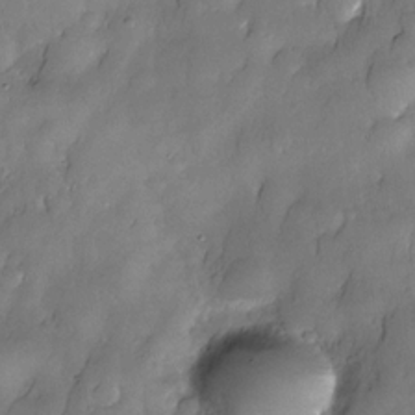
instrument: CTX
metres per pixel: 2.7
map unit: Nhe
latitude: -30.1983
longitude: -140.1388
